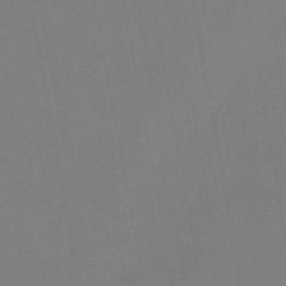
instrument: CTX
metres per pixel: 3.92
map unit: eHb
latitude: -38.5574
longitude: 75.0109
